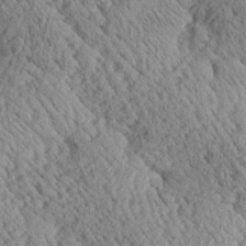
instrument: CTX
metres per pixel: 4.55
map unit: Aa
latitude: 24.9135
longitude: -134.5168
